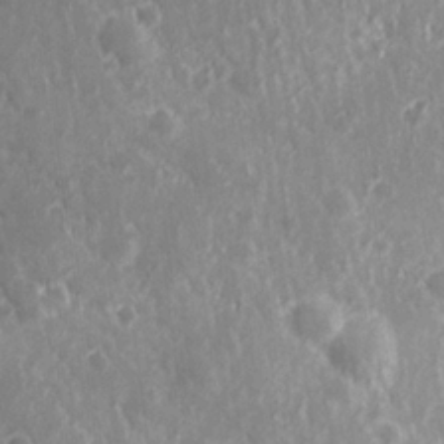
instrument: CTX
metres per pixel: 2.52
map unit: Hve
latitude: 24.9135
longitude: 146.4818
